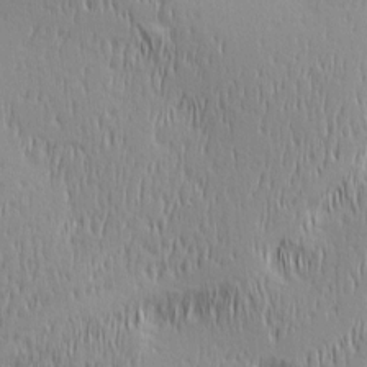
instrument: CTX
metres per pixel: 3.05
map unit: Ave
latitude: 2.9136
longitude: -114.1388
